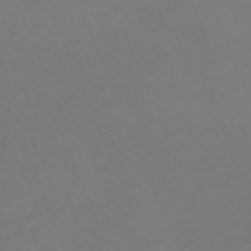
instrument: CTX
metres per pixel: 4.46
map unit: Nhu
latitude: -68.0661
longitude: 38.4062
